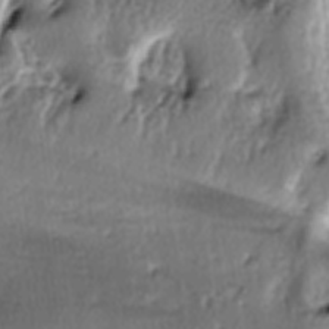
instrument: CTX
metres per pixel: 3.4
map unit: lAa
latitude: -6.4062
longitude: -124.9136
